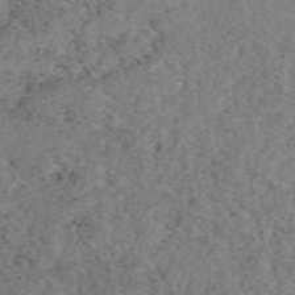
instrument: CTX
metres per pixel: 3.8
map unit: eAb
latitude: 49.2348
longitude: 108.7085
